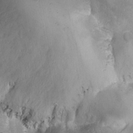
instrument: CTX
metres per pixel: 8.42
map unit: Ave
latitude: -7.6533
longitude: -119.5182
